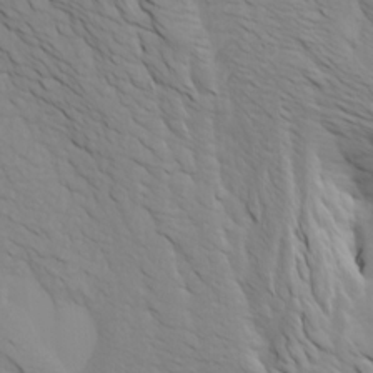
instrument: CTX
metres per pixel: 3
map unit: Htu
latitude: -7.0675
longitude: -68.1955
